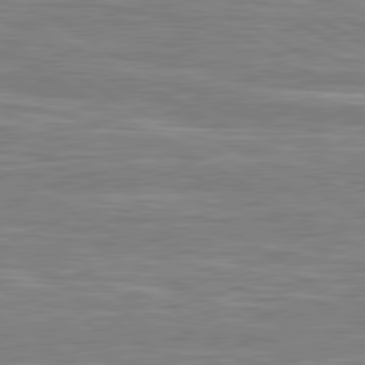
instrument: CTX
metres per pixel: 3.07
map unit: lApd
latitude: 80.7057
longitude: -172.8569
